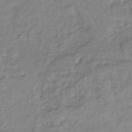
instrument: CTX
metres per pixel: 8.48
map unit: lHb
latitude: -35.4454
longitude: 69.1998
